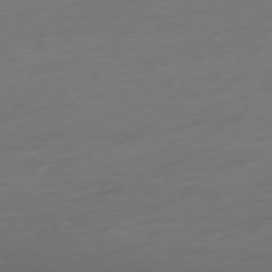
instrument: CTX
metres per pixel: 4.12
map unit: Hpe
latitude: -76.9731
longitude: -14.1011
